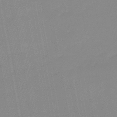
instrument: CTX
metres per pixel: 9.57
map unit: lHb
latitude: -44.0472
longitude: 63.4454
